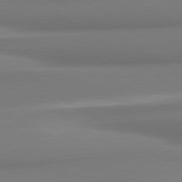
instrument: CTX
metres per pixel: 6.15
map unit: lApd
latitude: 80.2711
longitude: 175.7099
